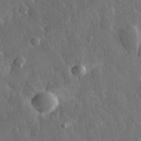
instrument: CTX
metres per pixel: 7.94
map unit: eHh
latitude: 30.9892
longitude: -79.4994
